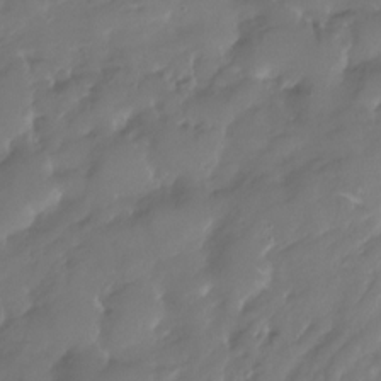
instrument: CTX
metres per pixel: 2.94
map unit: Nhu
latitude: -29.1998
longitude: -79.5938
